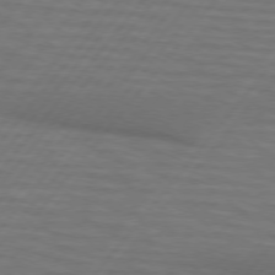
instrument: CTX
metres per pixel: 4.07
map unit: lApd
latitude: 74.7435
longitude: -55.7072
